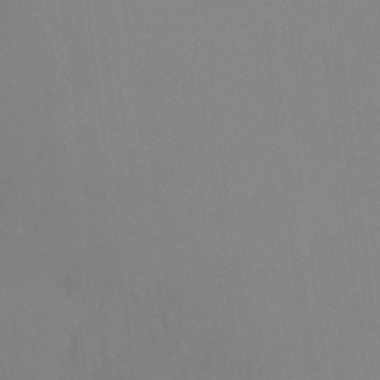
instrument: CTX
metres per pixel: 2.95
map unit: Ht
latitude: -8.4440
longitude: -34.1388
